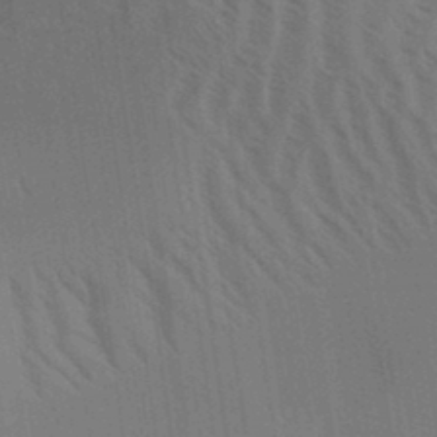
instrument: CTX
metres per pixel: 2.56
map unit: Aa
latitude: 31.6505
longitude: -139.4237
